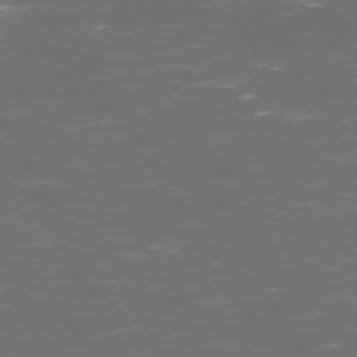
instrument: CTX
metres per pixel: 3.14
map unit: Hpe
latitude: 72.5168
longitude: -126.4223
